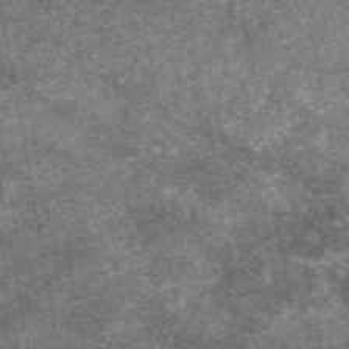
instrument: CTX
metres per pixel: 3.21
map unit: eAb
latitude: 47.4994
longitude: 122.5763
